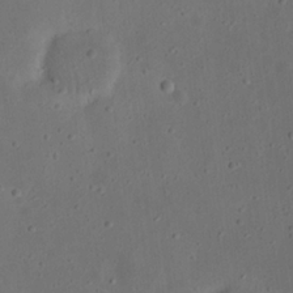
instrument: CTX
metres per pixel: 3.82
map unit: eHh
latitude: 23.1214
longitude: -69.8206
